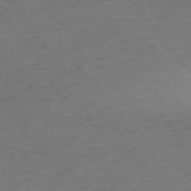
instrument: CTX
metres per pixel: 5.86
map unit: Ap
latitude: -75.5966
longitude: -83.1403
